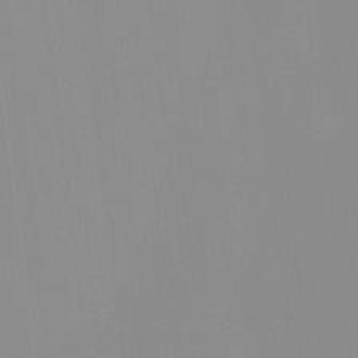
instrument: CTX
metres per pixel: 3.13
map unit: HNhu
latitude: -1.3132
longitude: -5.7261
